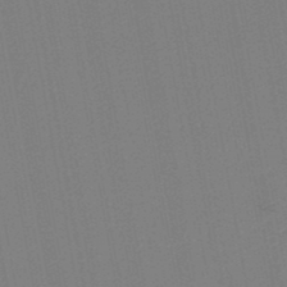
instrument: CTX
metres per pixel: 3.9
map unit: lHb
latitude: -46.5762
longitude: 73.0486
